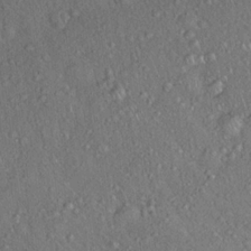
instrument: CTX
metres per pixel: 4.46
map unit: Hto
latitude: 18.2900
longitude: -52.9325
